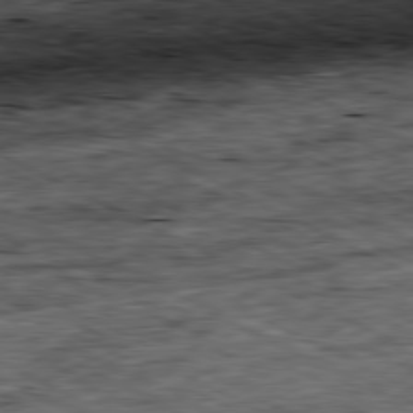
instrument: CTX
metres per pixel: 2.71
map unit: Ap
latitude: -80.8597
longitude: -88.2712
